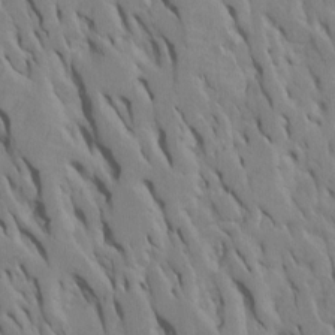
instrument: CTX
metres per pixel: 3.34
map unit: Htu
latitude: -7.7666
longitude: 145.1620
